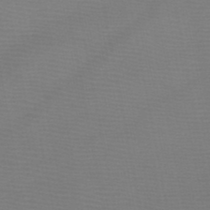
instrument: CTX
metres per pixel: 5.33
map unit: HNb
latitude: -45.8045
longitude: -44.0822
